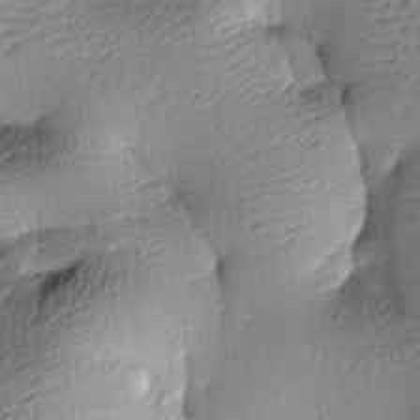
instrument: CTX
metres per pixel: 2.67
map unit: lAa
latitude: -9.1809
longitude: -126.6869
